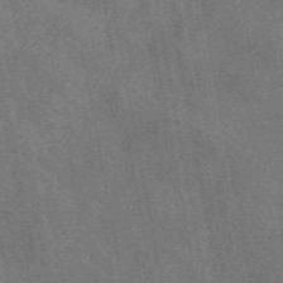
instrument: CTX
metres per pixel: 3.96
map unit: eAb
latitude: 50.0633
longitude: 115.5210
